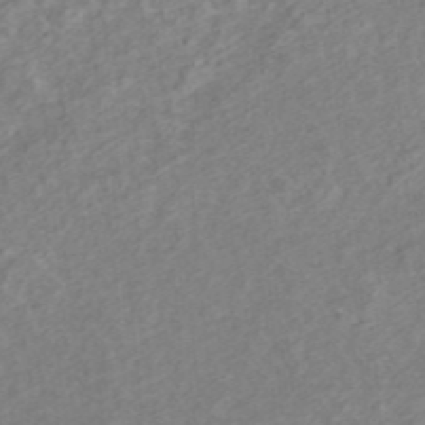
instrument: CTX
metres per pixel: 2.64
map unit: ANa
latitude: 45.3292
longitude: 22.4440
